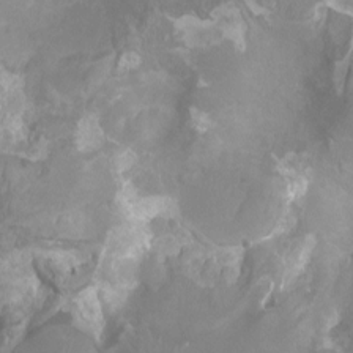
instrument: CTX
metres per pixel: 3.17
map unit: Ht
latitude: -2.2361
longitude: -17.3671
